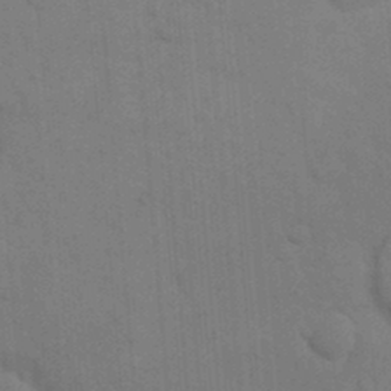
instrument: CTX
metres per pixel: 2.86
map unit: eHh
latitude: 18.1200
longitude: -64.2334
